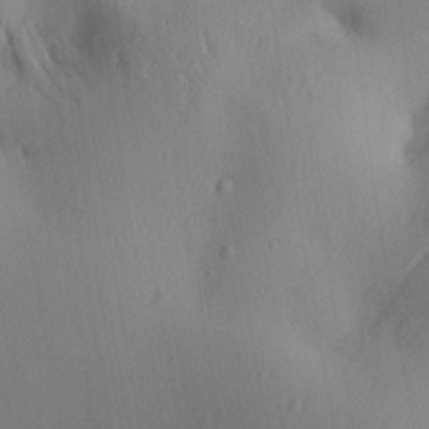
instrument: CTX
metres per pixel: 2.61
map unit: Ave
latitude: 22.4412
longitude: -137.5182
